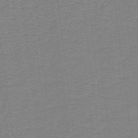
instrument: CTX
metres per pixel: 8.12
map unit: lHb
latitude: -41.5021
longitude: 54.5007
